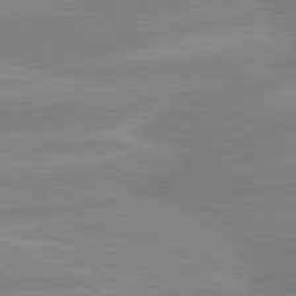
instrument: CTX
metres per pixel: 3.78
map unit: lApd
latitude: 80.6490
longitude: -169.6883
